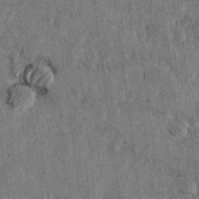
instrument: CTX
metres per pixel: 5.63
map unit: Hto
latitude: 8.1011
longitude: -35.2159
